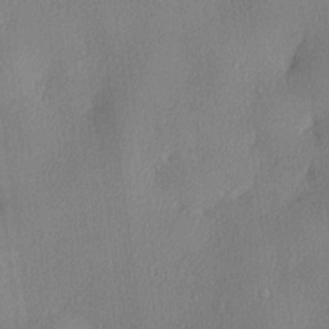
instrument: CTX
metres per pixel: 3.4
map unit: lHvf
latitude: 22.6490
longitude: 140.6140
